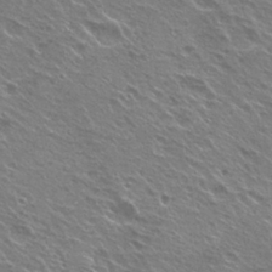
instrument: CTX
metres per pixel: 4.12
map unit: Hto
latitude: 24.1011
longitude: -30.6491
